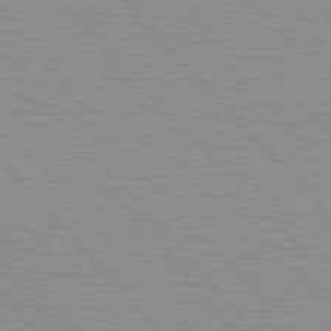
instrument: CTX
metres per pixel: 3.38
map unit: Hpe
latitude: 76.6490
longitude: -153.9717
